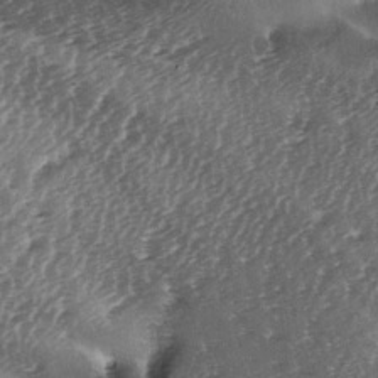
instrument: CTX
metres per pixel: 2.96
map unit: lAa
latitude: -5.5966
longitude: -125.3104
